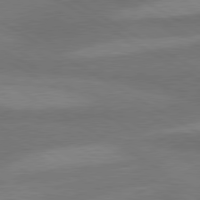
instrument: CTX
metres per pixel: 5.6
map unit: lApd
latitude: 80.1767
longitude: -179.3860
